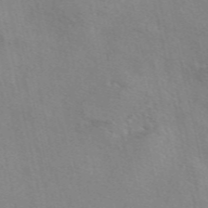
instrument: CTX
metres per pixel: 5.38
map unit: eAb
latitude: 50.0633
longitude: 106.4251
